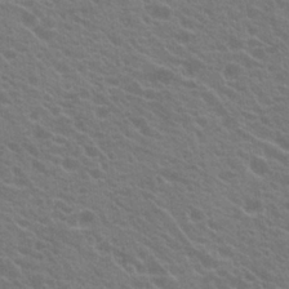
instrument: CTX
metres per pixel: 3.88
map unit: Hto
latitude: 23.4615
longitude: -35.3103
